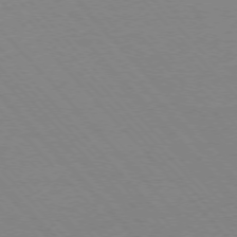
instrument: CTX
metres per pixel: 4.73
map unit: Ap
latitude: -76.7463
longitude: -86.4979
